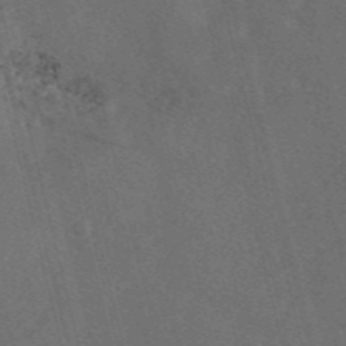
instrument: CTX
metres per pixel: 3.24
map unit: eAb
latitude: 47.1970
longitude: 117.5777
